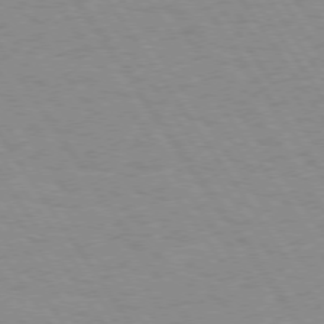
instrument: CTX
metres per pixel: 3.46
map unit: Hpe
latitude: 73.8584
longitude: -136.9325
